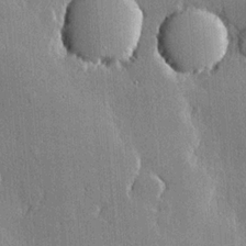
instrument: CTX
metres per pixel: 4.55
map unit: lHvf
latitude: 20.2523
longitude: 145.7856
